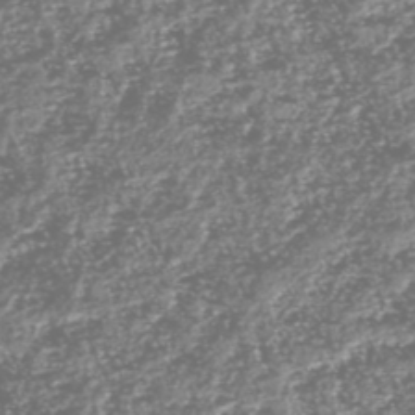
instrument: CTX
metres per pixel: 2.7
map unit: Nhe
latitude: -45.3510
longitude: 151.6533
